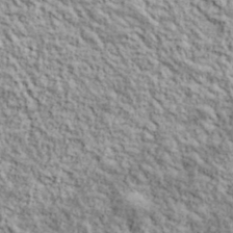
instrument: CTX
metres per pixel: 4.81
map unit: lHvf
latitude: 38.7057
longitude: -90.3467
